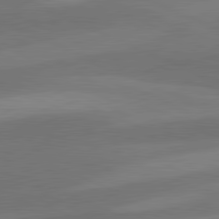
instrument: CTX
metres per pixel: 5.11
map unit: lApd
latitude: 81.2915
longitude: 125.2565
